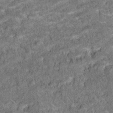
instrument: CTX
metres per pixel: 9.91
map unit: Ht
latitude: 10.4223
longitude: -39.3671
